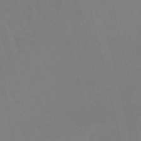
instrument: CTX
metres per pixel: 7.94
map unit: lHb
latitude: -49.2565
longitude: 76.4818
